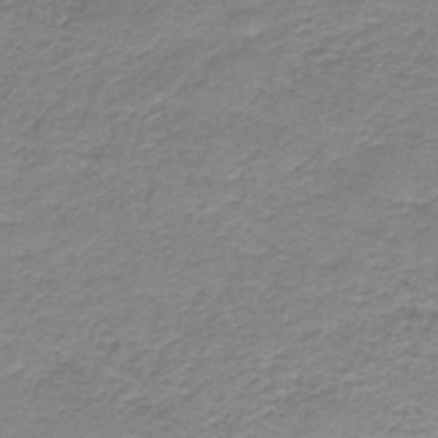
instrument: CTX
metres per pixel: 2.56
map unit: HNb
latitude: -44.2173
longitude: 52.8219
